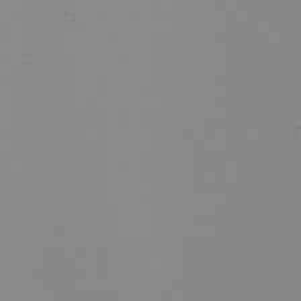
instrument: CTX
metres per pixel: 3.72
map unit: eHh
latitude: -5.1053
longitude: -84.8380
